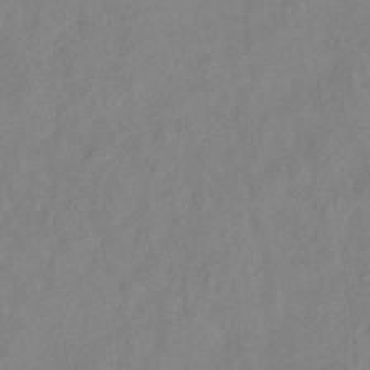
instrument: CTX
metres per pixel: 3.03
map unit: Hve
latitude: -32.5007
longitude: 92.1417
